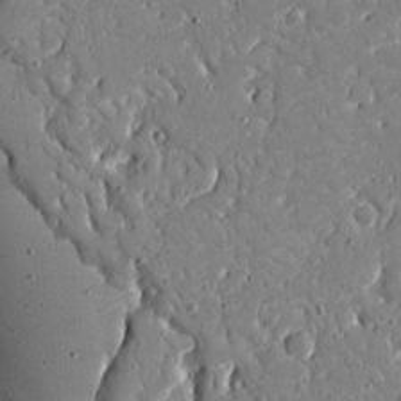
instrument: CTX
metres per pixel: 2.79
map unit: Ave
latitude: 16.6491
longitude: -140.6301
